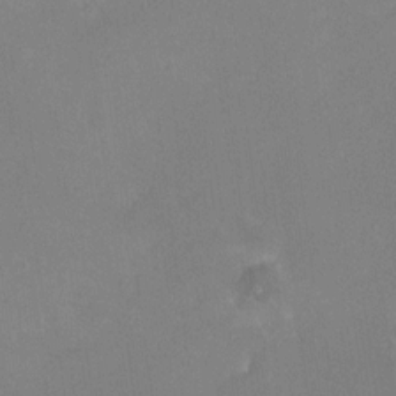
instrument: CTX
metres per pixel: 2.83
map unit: HNhu
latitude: 5.6316
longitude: 3.3320
